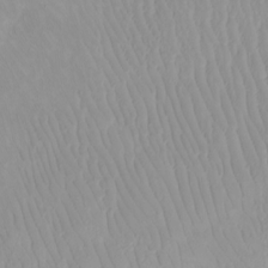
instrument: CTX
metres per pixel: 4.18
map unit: Htu
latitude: -7.6722
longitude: -67.4048
